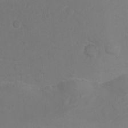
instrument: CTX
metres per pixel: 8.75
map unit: Nhu
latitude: 12.6491
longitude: -27.9339
